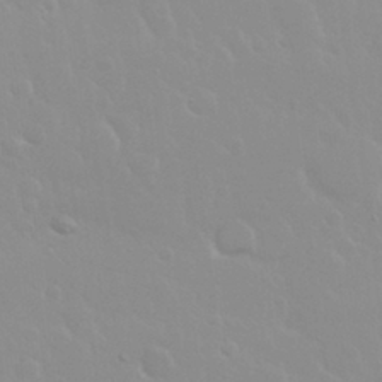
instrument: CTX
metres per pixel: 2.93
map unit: Nhu
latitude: 30.1956
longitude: -56.5167
